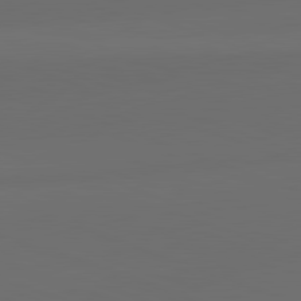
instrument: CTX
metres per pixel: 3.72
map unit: lApd
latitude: 82.0633
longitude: 134.7085
